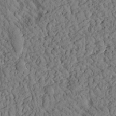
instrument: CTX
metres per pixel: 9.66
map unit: Htu
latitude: 0.9324
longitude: 176.5385
